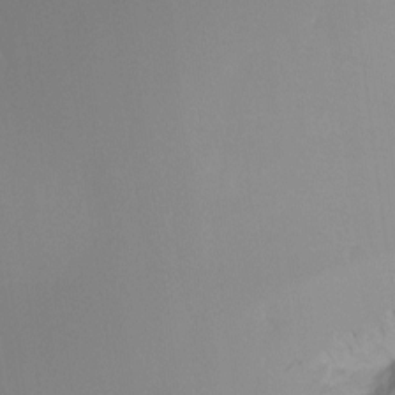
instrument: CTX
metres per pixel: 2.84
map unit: Htu
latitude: -15.5022
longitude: -46.9703
